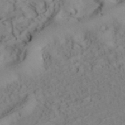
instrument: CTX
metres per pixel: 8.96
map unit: ANa
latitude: 41.5371
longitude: 54.1984
